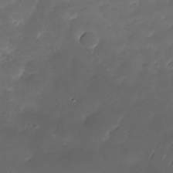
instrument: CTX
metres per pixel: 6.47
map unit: Nhe
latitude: -34.8408
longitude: -145.8961
